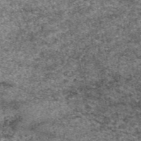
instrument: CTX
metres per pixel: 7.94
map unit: eAb
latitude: 48.4223
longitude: 104.9352
